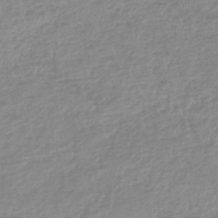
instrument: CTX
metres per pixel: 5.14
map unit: lHb
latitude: -44.3873
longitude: 72.2172
